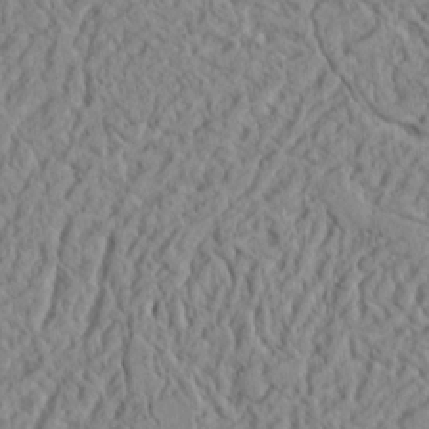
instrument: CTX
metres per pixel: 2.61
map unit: Ht
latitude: 8.4223
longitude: -75.7450
